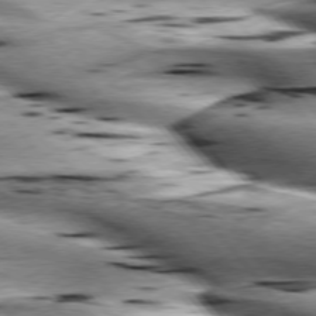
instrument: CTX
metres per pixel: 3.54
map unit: lApd
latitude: 76.3089
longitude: -61.1781
